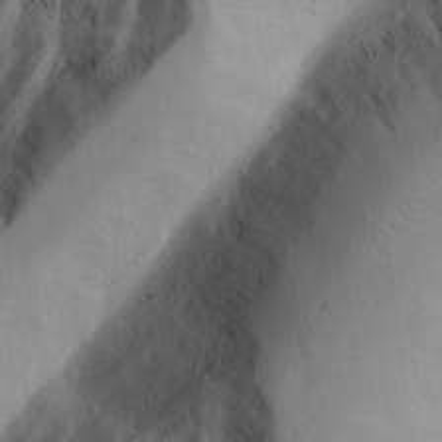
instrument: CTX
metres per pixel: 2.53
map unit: Aa
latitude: 25.7071
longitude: -132.4223
